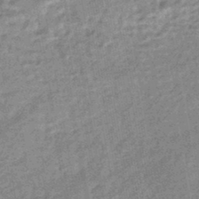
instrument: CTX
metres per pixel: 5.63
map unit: eHb
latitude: -44.1228
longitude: 88.5007
